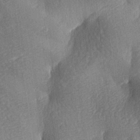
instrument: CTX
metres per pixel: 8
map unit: lAa
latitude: -8.2739
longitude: -127.4993
